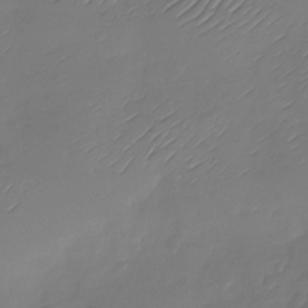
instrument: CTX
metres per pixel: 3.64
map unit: Nhu
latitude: -28.5952
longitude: -60.0822
